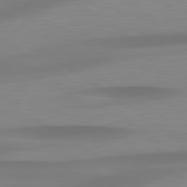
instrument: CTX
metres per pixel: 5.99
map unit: lApd
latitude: 79.4049
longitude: -92.0633
